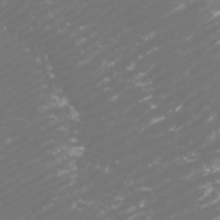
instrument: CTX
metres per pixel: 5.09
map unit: Htu
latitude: -5.7855
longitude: -74.3278
